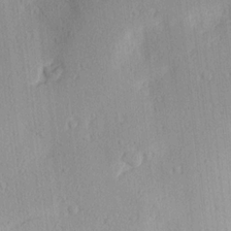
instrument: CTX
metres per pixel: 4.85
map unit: Ave
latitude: 17.5371
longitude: -139.0647
